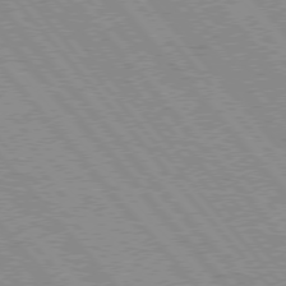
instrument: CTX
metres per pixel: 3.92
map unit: Hpe
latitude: 75.6127
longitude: -150.6301
